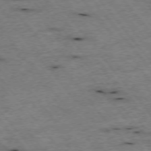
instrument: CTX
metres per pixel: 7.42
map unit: Hpe
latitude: -75.5399
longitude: -17.1970
